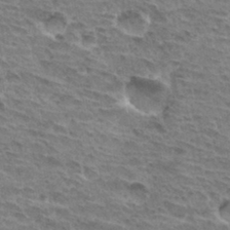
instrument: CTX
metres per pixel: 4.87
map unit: Hto
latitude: 32.9703
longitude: -44.9325
